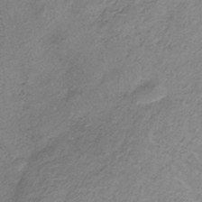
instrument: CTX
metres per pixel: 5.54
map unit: HNb
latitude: -33.4833
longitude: 63.2754
